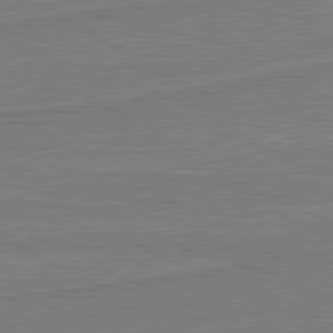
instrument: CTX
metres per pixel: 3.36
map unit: lApd
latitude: 80.6679
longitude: 168.1039
